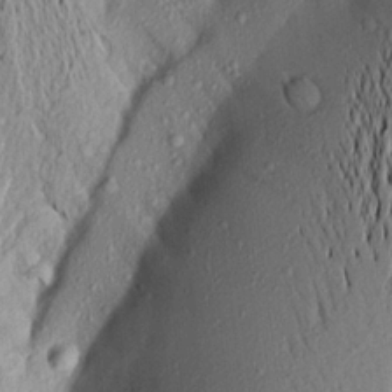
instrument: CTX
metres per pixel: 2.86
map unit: Aa
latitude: 18.6301
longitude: -148.7624
